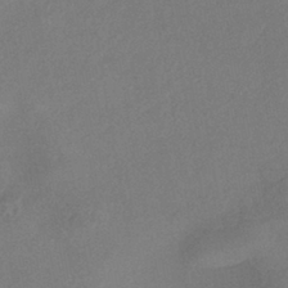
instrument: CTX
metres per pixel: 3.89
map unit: eHh
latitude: -42.1794
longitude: 120.6329
